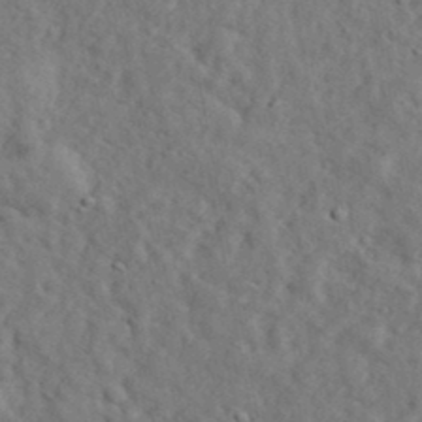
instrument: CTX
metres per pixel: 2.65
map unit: eHh
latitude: 35.1403
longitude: -78.4601
